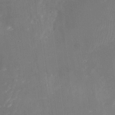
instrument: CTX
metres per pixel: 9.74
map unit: Nhu
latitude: -23.2754
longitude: -72.8191
